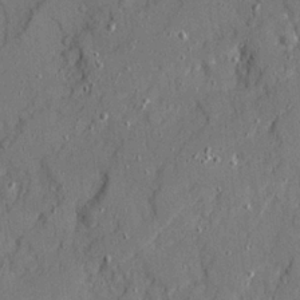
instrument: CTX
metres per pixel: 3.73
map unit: Ave
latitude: 20.9703
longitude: -128.8380
